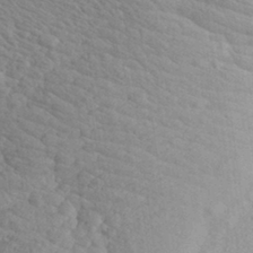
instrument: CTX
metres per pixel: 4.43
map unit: Aa
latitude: 29.8772
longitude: -137.4994
